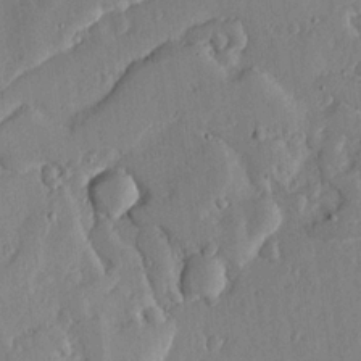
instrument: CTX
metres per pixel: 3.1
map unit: lHvf
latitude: 19.9339
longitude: -115.5938
